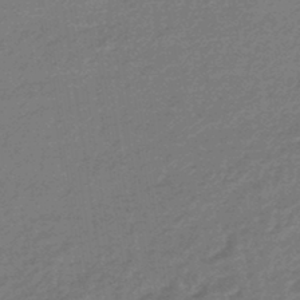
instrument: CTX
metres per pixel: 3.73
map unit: HNhu
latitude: -44.7841
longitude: 93.2565
